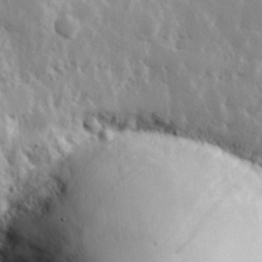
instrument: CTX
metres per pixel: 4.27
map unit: Hve
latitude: 24.6868
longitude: 145.8611
